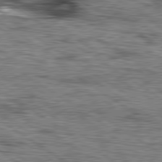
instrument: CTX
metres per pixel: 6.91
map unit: lApd
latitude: 79.7828
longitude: -49.3671
